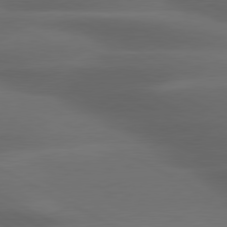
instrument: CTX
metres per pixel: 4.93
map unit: lApd
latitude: 79.6316
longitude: -119.4804
